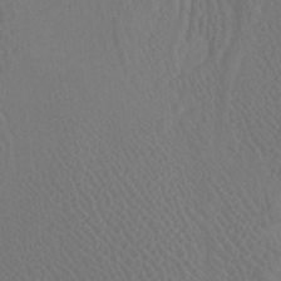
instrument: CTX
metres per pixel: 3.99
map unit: Htu
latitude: -7.6722
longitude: -67.0836
